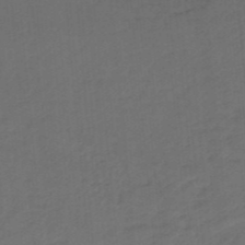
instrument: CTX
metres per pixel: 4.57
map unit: eHb
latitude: -48.3118
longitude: 88.9164
